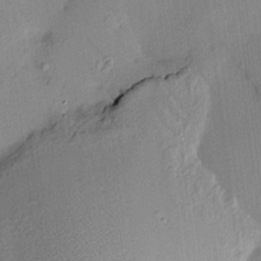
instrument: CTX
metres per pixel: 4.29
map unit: HNhu
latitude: 11.7828
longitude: 9.2376
